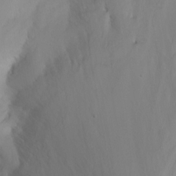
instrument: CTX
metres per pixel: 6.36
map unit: Nhu
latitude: -5.8800
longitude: -69.3292
